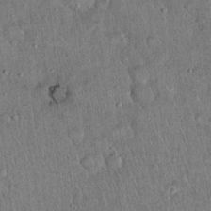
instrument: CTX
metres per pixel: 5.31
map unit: eHh
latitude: 19.5938
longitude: -60.5357
